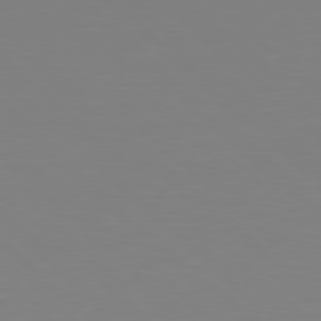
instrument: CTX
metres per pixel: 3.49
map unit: Hpe
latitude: 78.0255
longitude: -173.4237
